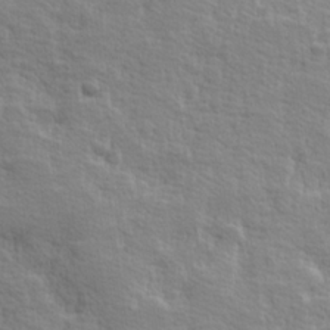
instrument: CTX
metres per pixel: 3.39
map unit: Hve
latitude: 25.4048
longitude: 144.5952
